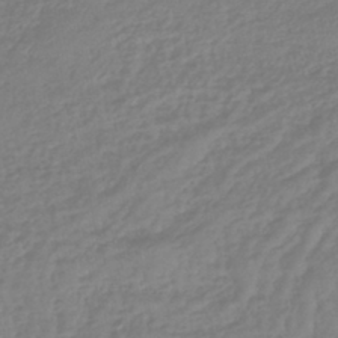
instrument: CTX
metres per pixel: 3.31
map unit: lHb
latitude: -42.0472
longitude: 71.6722
